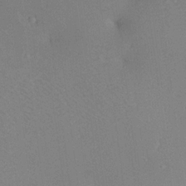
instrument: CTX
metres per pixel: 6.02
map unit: Aa
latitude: 18.9513
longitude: -140.8191
